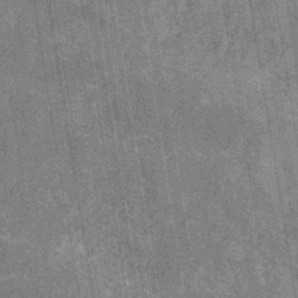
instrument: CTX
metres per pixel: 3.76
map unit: HNb
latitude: -31.2754
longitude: 60.2362
